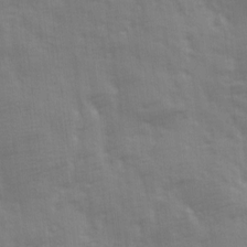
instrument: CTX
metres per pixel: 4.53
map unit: Ave
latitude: 13.3293
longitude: -103.9528
